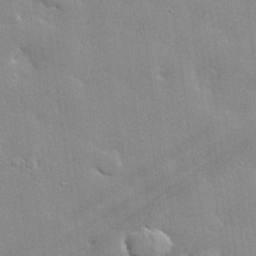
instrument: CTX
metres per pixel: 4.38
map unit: lHvf
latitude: 32.9136
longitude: -92.5923
